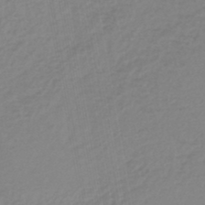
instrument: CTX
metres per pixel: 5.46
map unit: lHb
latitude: -45.2754
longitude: 66.0661
